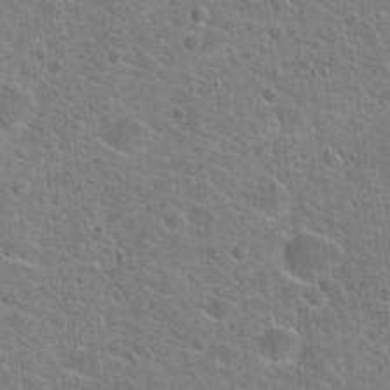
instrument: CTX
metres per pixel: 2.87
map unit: Hto
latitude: 22.4223
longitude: -44.7435
